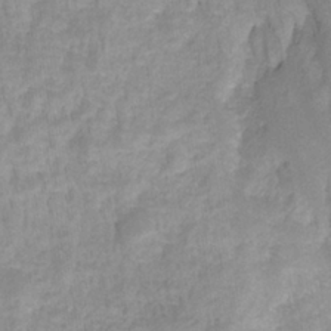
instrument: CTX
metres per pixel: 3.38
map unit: HNhu
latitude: -27.5588
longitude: 73.4076
